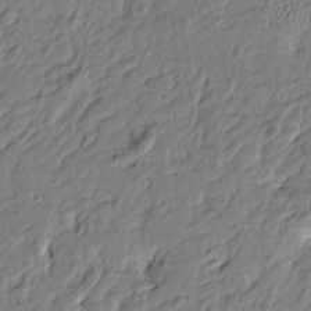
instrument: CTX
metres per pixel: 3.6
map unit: Htu
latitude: -4.6896
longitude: 179.4832
